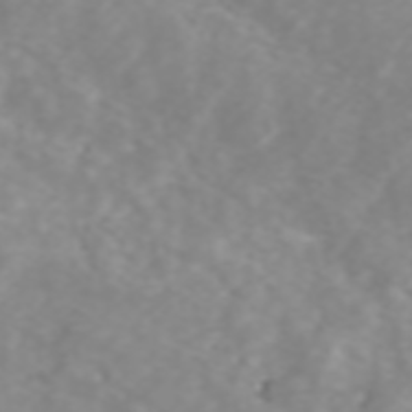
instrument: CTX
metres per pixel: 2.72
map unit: ANa
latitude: 44.9702
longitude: 22.0850
